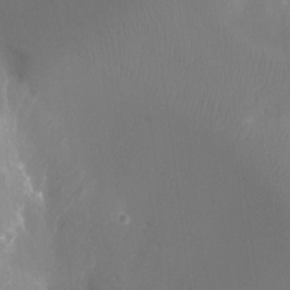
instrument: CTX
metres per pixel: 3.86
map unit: Ht
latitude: -17.5399
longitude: -43.9150
